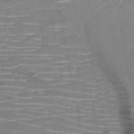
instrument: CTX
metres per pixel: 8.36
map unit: HNb
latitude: -51.0108
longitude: -44.3278
